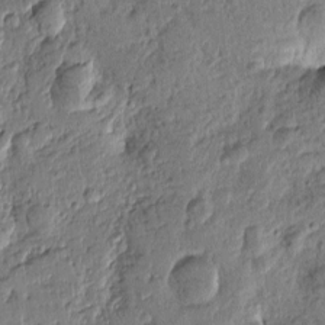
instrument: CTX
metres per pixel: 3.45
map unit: Htu
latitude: -0.7464
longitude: -176.3467
